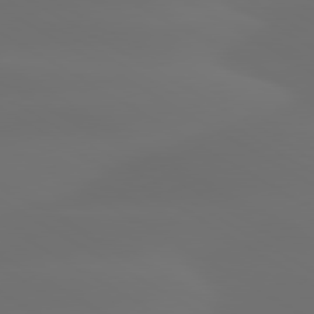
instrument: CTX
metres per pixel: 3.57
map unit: lApd
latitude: 80.2145
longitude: -85.7639
